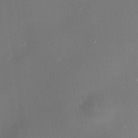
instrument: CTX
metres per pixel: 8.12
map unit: HNhu
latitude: 9.4238
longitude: 13.4077
